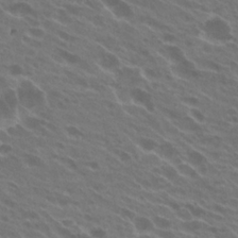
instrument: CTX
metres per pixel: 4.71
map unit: Hto
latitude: 24.1199
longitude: -38.4412
